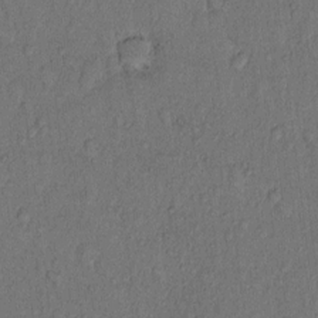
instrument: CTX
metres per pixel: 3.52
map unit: Hto
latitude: 9.5182
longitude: -58.3278
